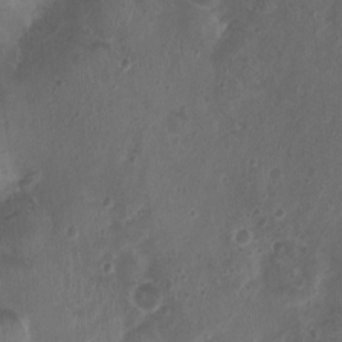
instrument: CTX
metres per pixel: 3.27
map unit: Nhu
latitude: 1.5560
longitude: -15.2726
